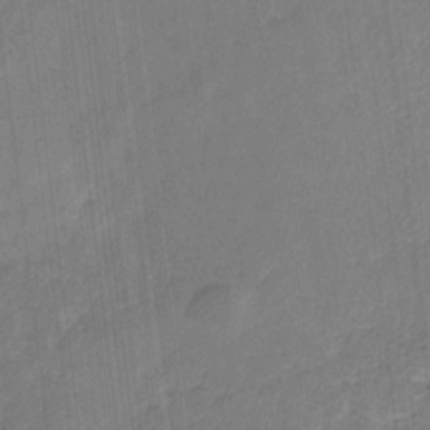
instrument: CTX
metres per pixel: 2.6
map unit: eHb
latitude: -30.2172
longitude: 65.8045
